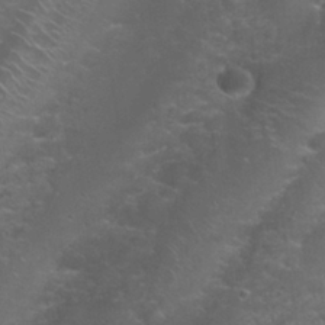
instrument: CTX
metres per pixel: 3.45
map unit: Nhu
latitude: 27.6127
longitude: -60.9324
